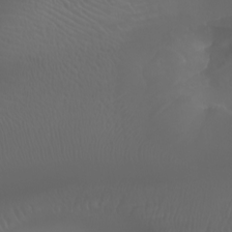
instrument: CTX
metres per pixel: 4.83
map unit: Aa
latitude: -7.4076
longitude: -73.2159
